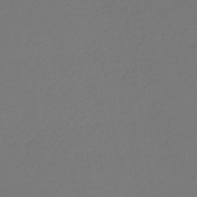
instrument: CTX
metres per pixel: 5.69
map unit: lHb
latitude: -45.3699
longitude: 59.8800
